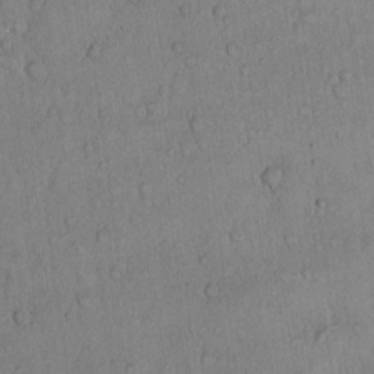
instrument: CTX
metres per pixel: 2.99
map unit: Hto
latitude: 10.6113
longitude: -58.0444
